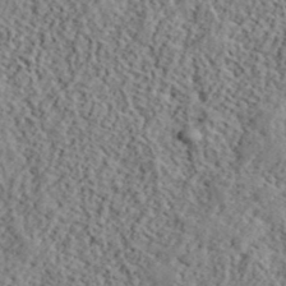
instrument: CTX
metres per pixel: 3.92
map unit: lHvf
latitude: 40.8002
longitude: -87.6694
